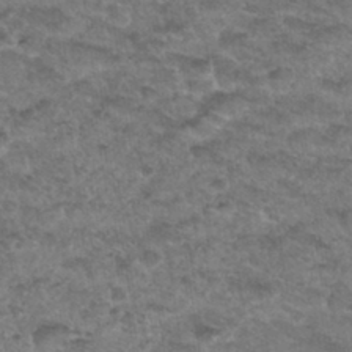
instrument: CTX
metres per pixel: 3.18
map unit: Hto
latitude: 33.0836
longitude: -48.4979
